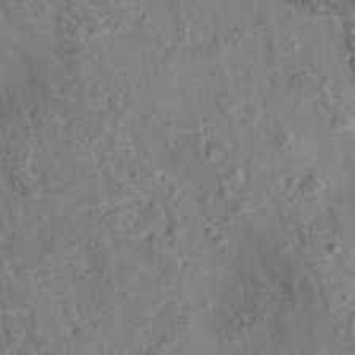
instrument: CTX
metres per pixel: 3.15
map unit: eAb
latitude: 36.0444
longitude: 112.1417
